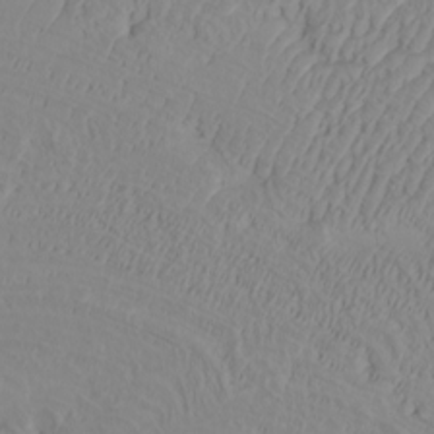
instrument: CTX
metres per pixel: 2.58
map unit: Htu
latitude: -7.1809
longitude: -69.8394
